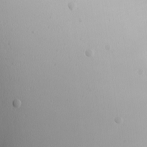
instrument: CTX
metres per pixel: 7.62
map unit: Nhu
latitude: -4.6140
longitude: -81.6883
